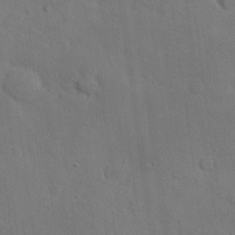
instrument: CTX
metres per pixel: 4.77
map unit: Nhu
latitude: 27.9150
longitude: -69.6694
